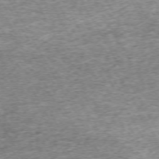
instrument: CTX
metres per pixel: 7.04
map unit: Hpe
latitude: -71.4832
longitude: 13.6155
